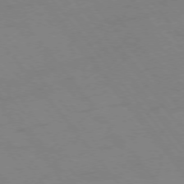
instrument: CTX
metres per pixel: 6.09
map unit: Ap
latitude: -76.7463
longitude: -64.7624
